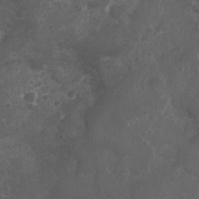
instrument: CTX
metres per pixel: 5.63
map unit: Nhu
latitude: 3.7449
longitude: -15.6883
